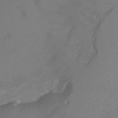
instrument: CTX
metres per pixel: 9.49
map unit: Htu
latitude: -6.3684
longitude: -72.6302
